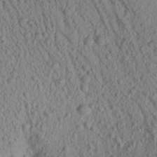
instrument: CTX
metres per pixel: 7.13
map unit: Aa
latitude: 18.1766
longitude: -146.9703
